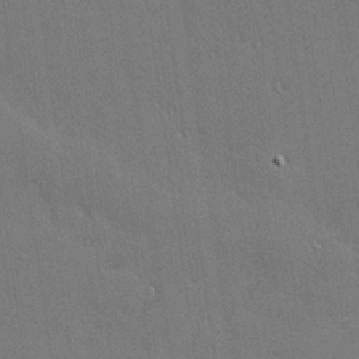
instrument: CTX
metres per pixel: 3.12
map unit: Hve
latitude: 26.8380
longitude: -90.7435
